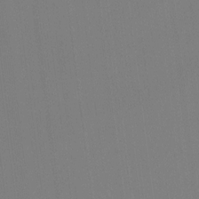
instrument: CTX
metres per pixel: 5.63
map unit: Hto
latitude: -12.3873
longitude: -40.3656
